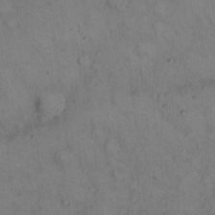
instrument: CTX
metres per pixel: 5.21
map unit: eHh
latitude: 14.5924
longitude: -62.1767
